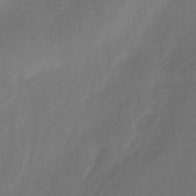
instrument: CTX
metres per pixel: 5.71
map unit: lHb
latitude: -35.7478
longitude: 72.8030
